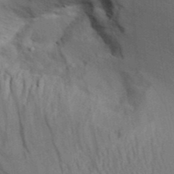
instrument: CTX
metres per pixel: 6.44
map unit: Aa
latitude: 30.6869
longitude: -135.3103
